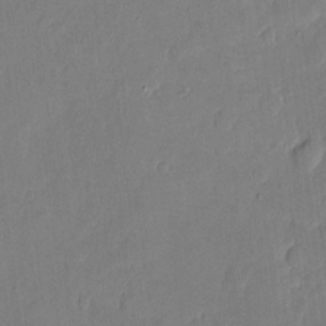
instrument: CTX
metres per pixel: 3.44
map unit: eHh
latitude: 5.0647
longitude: -72.2712
